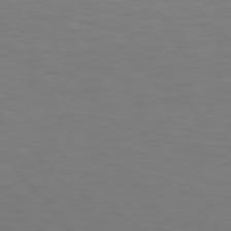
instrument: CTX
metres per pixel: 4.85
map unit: Hpe
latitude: 75.6505
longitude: -132.9136
